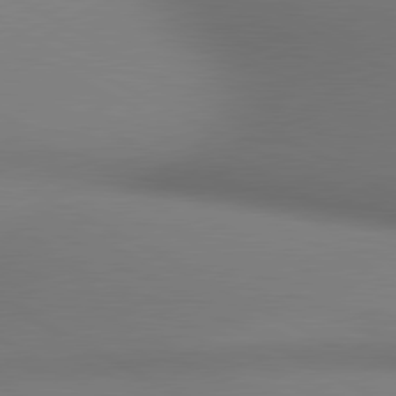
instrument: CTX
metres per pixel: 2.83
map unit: lApd
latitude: 80.7246
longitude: 133.0487
